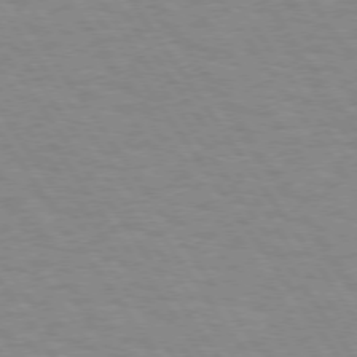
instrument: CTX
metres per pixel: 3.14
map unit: Hpe
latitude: 74.0444
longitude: -137.0459
